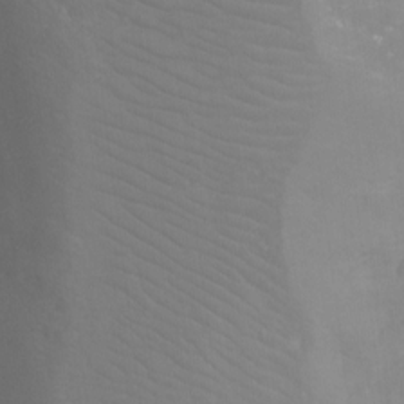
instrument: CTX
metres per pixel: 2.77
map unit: Aa
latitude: -12.8030
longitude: -67.4426
